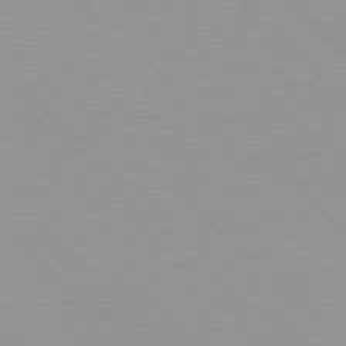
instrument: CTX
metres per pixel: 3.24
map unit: Hpe
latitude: 77.6882
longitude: -153.5749
